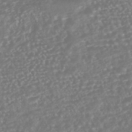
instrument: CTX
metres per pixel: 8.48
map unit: HNhu
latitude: -46.0472
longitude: 105.2376
